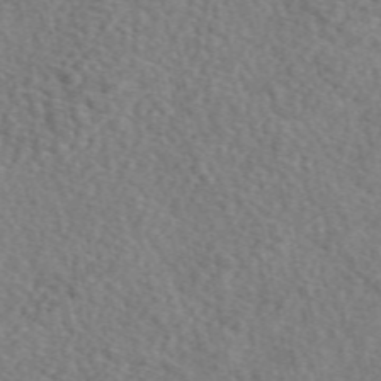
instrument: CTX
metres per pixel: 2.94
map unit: eAb
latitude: 49.9528
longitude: 111.8233
